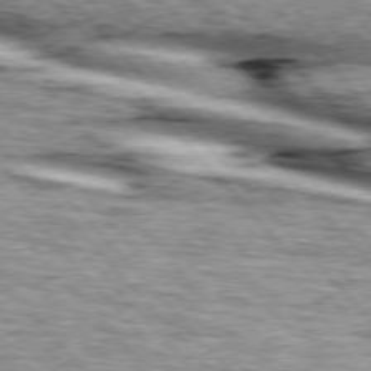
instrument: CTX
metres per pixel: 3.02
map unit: lApd
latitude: 76.0255
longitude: -82.9702
